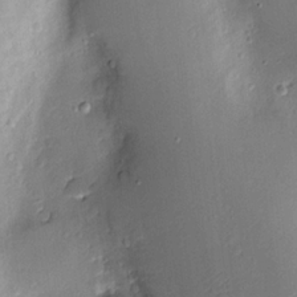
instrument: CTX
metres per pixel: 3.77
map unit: Nve
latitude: -7.4643
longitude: 174.3873
